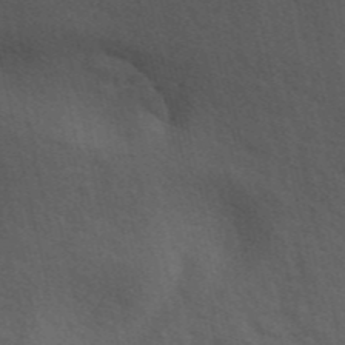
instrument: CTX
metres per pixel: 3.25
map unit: ANa
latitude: 48.6490
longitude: -77.9150
